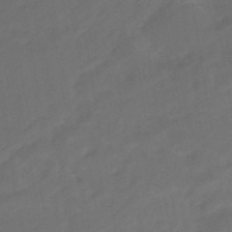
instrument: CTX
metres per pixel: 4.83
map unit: eHb
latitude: -47.9178
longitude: 85.5021
